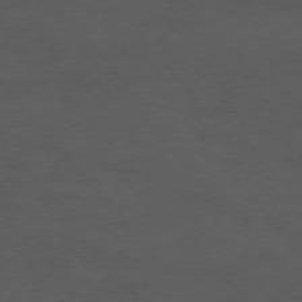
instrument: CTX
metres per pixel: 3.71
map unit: Hpe
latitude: 75.2726
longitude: -146.2523
